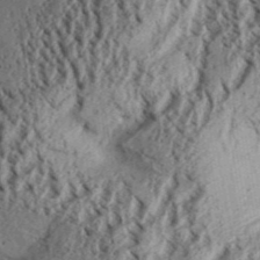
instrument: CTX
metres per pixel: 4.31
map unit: Aa
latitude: 32.3089
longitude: -137.1215
